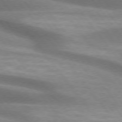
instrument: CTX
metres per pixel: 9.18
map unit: lApd
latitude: 74.7057
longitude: -50.4412
